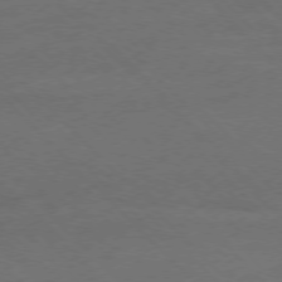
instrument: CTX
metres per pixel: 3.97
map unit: Ap
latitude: -77.5021
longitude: -69.6883
